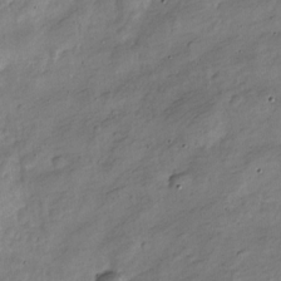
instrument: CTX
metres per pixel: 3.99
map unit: Nve
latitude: -25.1431
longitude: 106.2551
